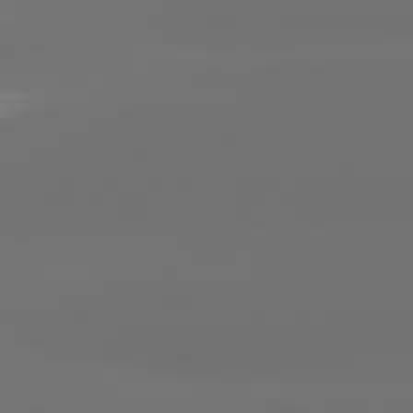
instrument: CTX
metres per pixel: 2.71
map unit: lApd
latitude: 82.2333
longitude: -167.7827
